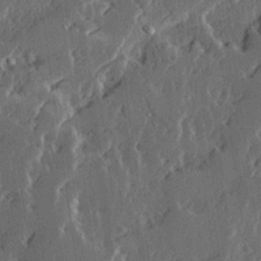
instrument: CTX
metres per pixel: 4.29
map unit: Ave
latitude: 14.7625
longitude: -137.4805
